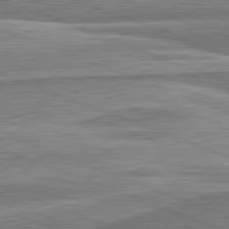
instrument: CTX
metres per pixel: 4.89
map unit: lApd
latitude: 82.1955
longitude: 167.8800
